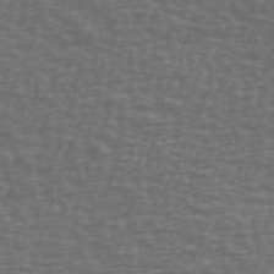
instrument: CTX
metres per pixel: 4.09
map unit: Ave
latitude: 39.9906
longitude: -113.3670
